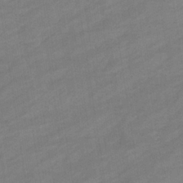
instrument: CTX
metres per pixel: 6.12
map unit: eHb
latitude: -36.8786
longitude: 78.0661
